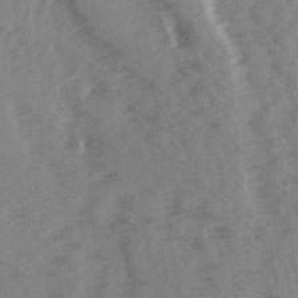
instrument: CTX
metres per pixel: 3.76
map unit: Ave
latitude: 15.2726
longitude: -103.2159
